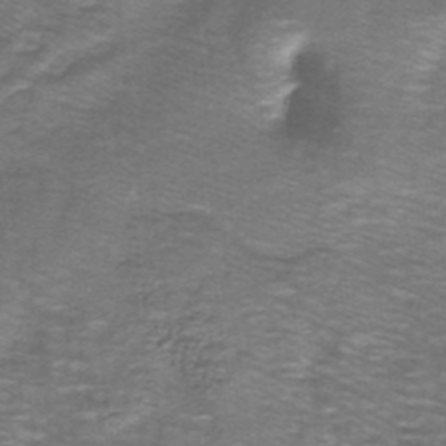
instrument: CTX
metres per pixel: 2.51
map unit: lHb
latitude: -40.7463
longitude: 56.0850
